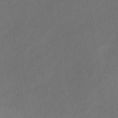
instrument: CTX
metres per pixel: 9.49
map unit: HNb
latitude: -30.8786
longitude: 62.8975
